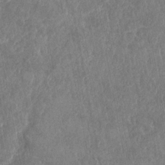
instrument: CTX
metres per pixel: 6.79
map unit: Nhu
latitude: -31.2376
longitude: -61.2348
